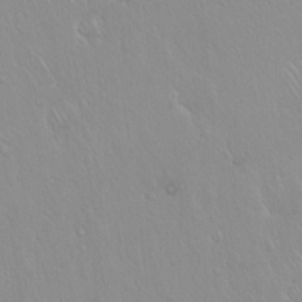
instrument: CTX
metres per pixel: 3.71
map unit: Hto
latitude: 17.4237
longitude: -57.8583
